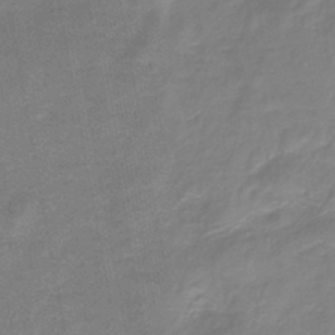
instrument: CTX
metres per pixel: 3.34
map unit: HNb
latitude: -45.5021
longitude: 52.4251
